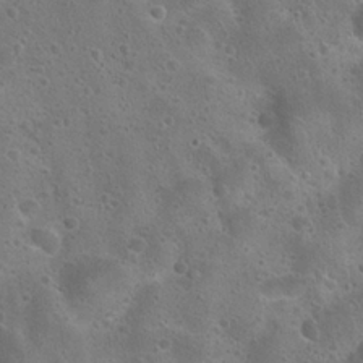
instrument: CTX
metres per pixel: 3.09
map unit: Hto
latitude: 23.0836
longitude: -48.7057
